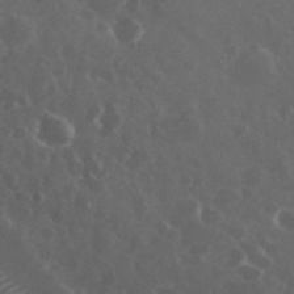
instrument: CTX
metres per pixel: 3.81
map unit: eHh
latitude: 33.3104
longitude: -61.3481
